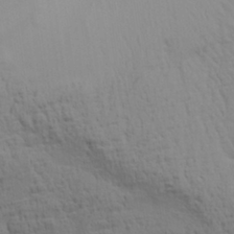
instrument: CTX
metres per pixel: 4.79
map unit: Aa
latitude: 29.3859
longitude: -134.4412
